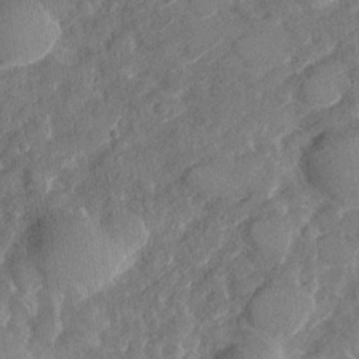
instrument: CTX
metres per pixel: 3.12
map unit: Nhu
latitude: -29.5777
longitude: -72.5546
